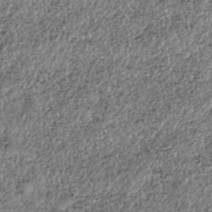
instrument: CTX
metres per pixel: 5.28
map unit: HNhu
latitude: -37.2565
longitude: 33.5966
